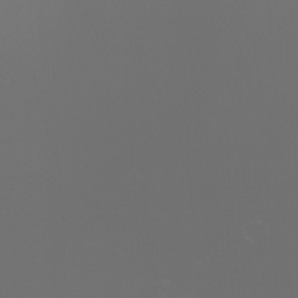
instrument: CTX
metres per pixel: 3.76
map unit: Nhu
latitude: -7.9367
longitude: -73.6505
